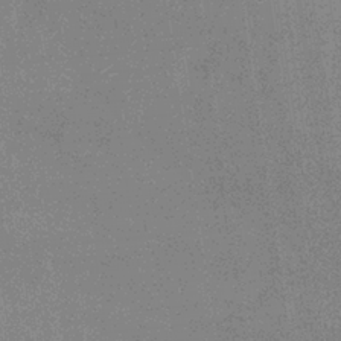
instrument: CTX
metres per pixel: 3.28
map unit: eHb
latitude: -34.6707
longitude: 73.4076
